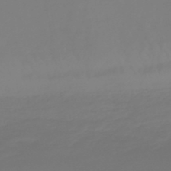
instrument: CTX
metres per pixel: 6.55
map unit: eHb
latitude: -46.3684
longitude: 81.3699
